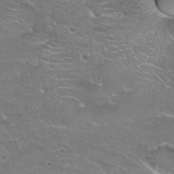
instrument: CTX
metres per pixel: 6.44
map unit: Hto
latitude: 22.9325
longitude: -41.6882
